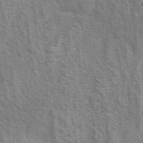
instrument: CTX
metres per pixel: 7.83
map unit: eAb
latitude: 41.3481
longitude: 106.0661
